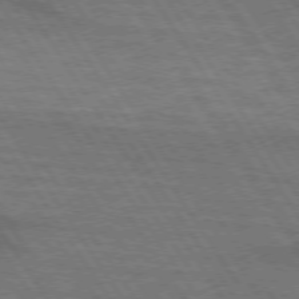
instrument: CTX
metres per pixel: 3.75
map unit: lApd
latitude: 73.9528
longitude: -63.1215
